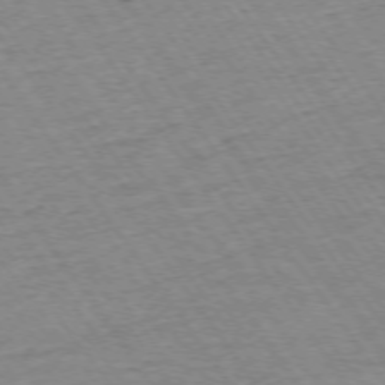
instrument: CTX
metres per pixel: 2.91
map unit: Ap
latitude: -74.6897
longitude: -83.2159
